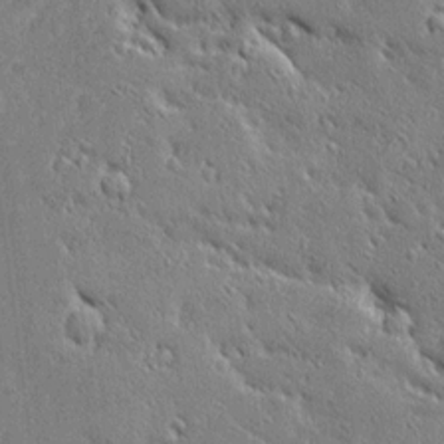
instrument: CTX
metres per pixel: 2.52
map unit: Ave
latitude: 20.8380
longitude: -136.5357
